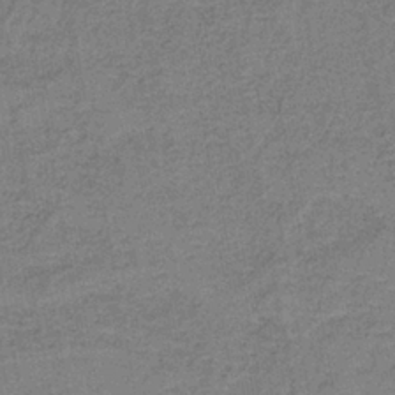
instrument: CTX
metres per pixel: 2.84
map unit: eAb
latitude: -36.6707
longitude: 52.1039
